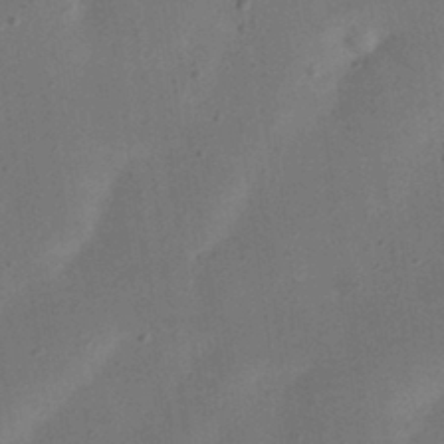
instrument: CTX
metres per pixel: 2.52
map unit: eHh
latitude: 24.0444
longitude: -70.0633
